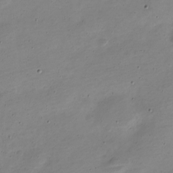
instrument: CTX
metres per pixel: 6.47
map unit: Nve
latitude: -22.1984
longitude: 105.1998
